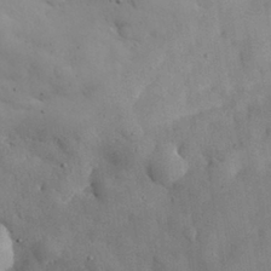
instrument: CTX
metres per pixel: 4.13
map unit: eHh
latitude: 31.0837
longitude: -73.4427
